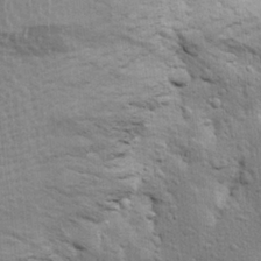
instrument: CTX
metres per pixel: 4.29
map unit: Aa
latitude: 24.4223
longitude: -147.0081
